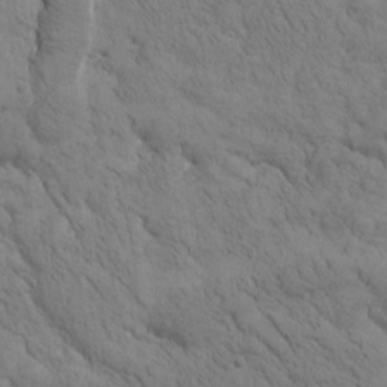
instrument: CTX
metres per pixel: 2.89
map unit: Htu
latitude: -0.9353
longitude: 174.1983
